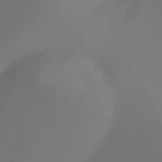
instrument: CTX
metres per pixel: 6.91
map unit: Ht
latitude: -5.1242
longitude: -26.8569
